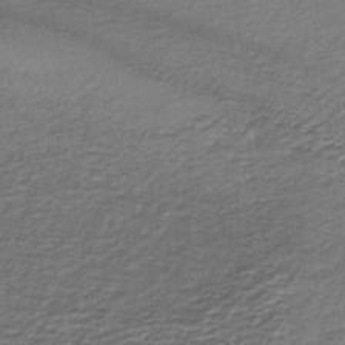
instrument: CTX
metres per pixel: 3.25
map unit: lHb
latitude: -34.8597
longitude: 60.9353
